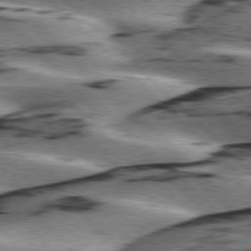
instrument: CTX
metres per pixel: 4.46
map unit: lApd
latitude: 76.3278
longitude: -79.4805
